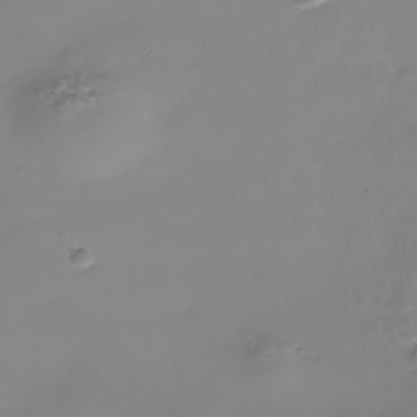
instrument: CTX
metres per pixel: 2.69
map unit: Nhe
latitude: -36.6707
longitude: -90.0822
